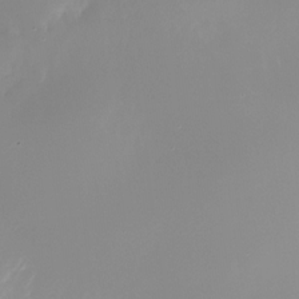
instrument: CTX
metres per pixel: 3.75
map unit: Nhu
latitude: -25.1053
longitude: -72.7247
